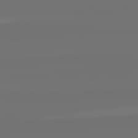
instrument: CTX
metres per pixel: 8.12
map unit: lApd
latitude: 82.3467
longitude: -161.0080
